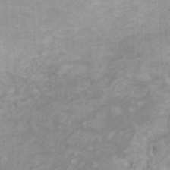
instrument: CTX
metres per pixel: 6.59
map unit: HNhu
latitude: 2.4790
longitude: -2.3467
